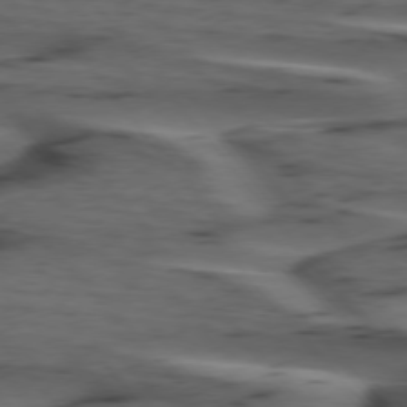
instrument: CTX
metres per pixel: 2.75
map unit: lApd
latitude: 75.6505
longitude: -71.3670
